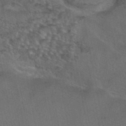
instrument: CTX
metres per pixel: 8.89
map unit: eAb
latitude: 43.3860
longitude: 104.6707
